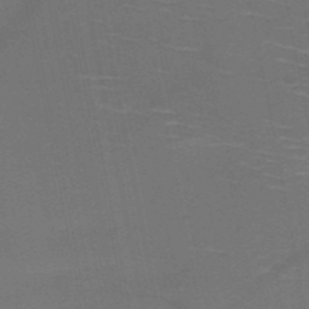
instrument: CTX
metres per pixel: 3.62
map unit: HNb
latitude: -51.6722
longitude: -45.8016
